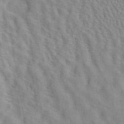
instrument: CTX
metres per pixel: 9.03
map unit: ANa
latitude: 40.7624
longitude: 28.9731
